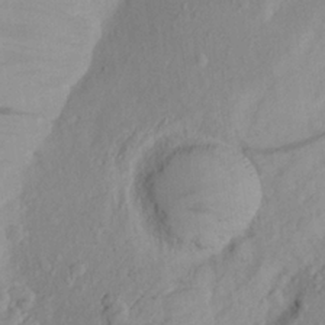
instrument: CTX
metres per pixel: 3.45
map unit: Aa
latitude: 21.8206
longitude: -145.0080
